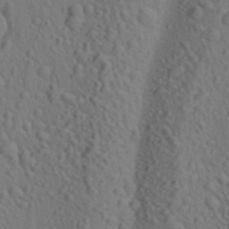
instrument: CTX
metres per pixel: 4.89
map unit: lAa
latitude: 22.4601
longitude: -138.2333
